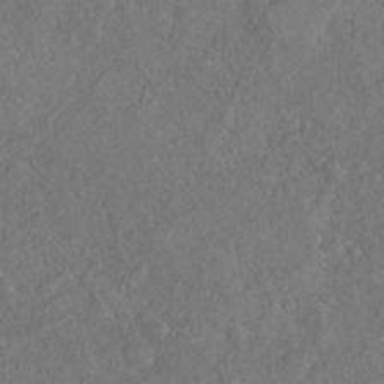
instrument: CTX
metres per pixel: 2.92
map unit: Nhu
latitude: -31.0675
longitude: -60.1766
